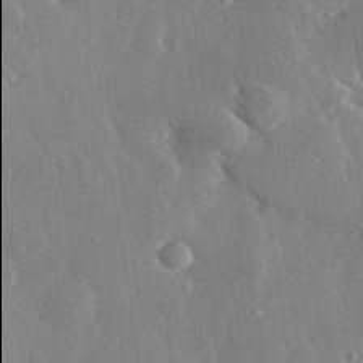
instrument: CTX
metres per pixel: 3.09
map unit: lHvf
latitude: 32.6302
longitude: -85.9906
